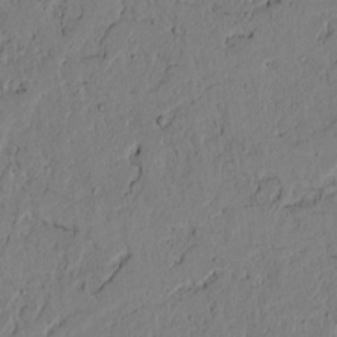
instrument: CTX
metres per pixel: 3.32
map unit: lAvf
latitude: 4.4412
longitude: 165.2565
